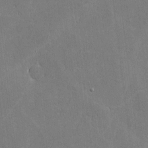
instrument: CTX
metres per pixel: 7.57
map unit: lHvf
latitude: -8.8975
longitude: -100.8191
